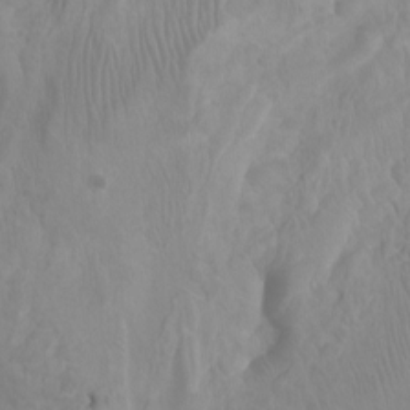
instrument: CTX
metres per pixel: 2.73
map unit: Ht
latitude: -1.4077
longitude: -18.3278
